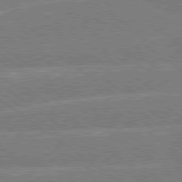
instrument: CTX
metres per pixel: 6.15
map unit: Hpe
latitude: 78.9136
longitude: -129.9339
